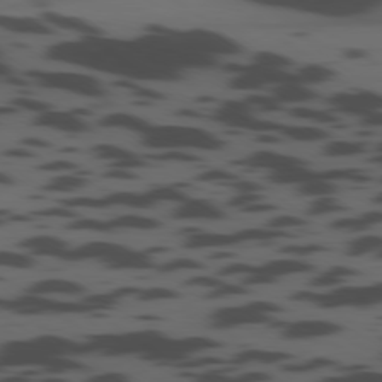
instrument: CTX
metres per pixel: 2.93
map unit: Ap
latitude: -79.4454
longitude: -62.7058
